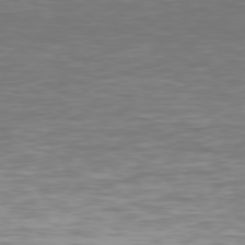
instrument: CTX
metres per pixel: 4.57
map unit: Hpe
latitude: 75.8394
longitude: -124.8191
